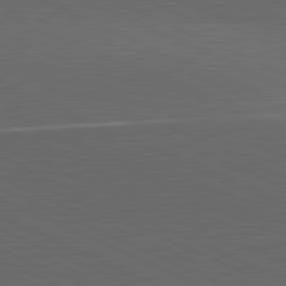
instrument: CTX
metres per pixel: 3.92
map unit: lApd
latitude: 81.5749
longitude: 148.2173
